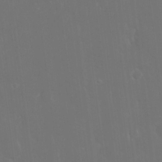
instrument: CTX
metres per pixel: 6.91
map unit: eHh
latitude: 16.2712
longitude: -72.3468
